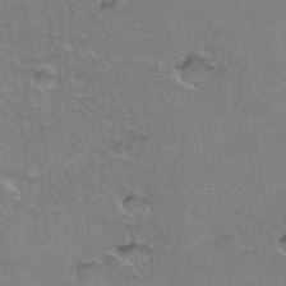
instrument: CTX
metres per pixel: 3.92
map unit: Hto
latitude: 36.3845
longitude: -46.1956
